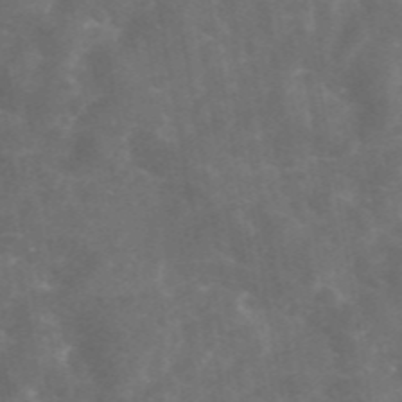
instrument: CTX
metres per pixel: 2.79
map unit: eAb
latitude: 46.3468
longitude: 126.2739
